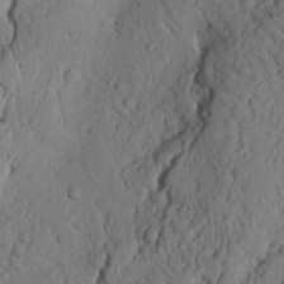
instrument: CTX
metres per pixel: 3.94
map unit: Nhu
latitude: 21.1970
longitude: -76.1011
